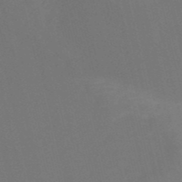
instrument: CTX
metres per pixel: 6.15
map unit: HNb
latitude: -52.5762
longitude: -48.4790
